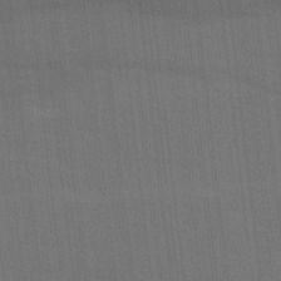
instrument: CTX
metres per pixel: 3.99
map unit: Ave
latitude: 15.7639
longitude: -130.0633
